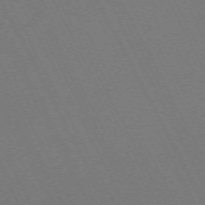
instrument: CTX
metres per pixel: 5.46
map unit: Hpe
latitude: -70.9542
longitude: 16.5763
